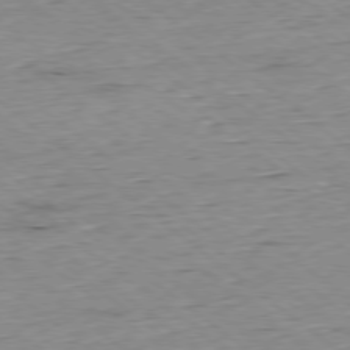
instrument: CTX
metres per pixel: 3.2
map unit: Hpe
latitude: -78.6896
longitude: 11.9745
